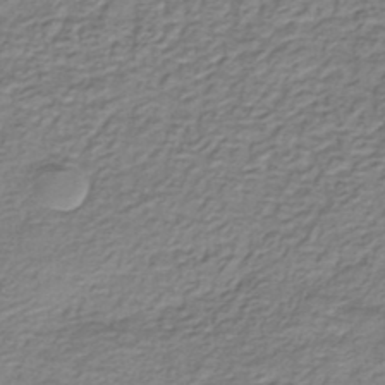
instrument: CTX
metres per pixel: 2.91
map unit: eHh
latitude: -42.9541
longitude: 117.3509
